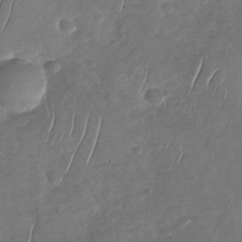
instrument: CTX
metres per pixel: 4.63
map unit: Nhu
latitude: -30.5385
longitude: -59.7450
